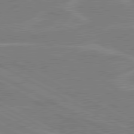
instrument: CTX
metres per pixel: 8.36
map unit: lApd
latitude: 80.5735
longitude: 121.2376
